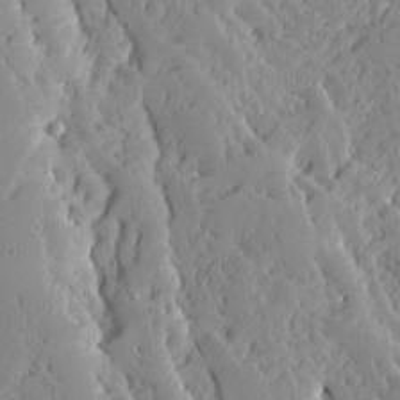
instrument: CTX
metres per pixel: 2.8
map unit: Ave
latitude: 13.3671
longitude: -135.0080
